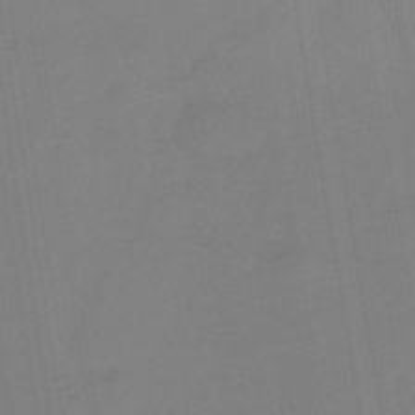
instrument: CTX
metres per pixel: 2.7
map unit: eHb
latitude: -48.5574
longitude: 87.8045
